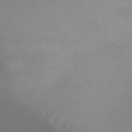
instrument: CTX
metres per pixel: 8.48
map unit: Ht
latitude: -4.8597
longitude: -18.9891
